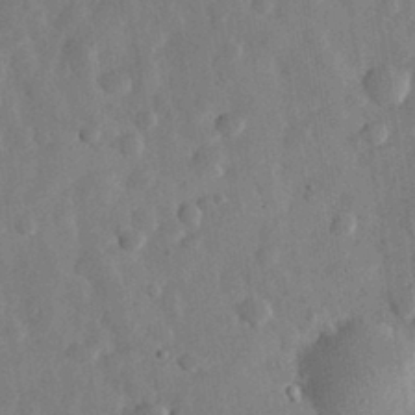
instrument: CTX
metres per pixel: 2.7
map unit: eHh
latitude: 30.8947
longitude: -75.6127
